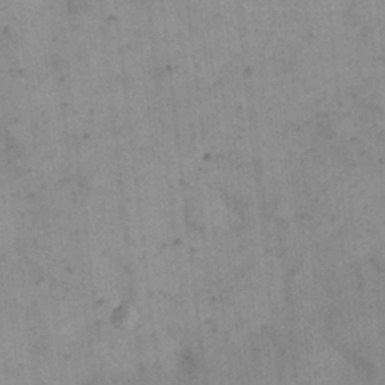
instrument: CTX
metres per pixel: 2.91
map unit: eHh
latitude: 24.3467
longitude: -65.1781
